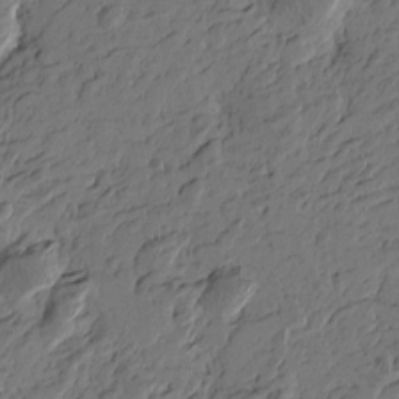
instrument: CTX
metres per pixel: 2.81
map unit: Htu
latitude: -3.7666
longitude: -178.0255
